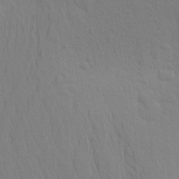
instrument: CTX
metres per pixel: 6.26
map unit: Aa
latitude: 23.3671
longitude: -145.2915
